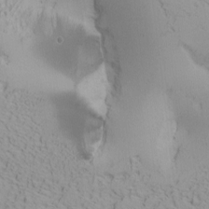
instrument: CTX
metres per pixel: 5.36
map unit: Nhu
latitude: 0.7246
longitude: -79.9717
